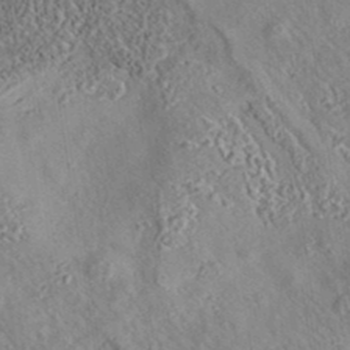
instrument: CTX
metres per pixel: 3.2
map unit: eAb
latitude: 35.5938
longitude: 108.8408
